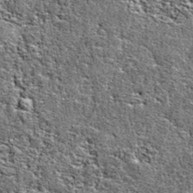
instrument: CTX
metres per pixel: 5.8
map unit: eAb
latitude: 38.2145
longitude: 105.6722
